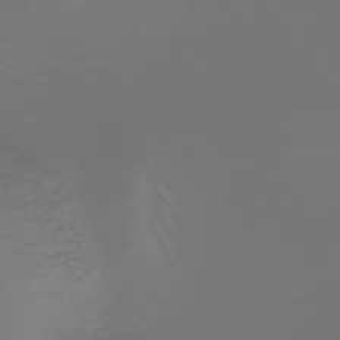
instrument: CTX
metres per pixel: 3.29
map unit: HNb
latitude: -47.3887
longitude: -41.8016
